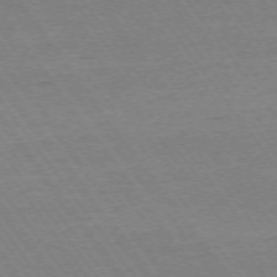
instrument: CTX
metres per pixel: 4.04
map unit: Ap
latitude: -74.8975
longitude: -82.8946
